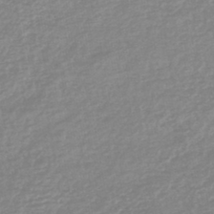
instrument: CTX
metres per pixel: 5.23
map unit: lHb
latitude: -44.5385
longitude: 72.3684
